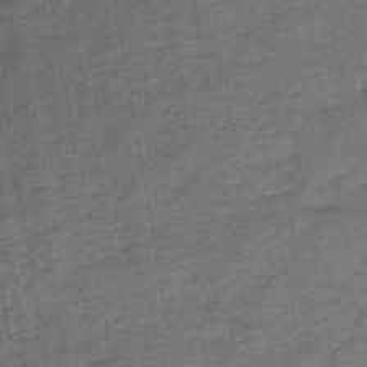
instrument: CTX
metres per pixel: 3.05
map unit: HNb
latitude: -46.4818
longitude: -36.5735
